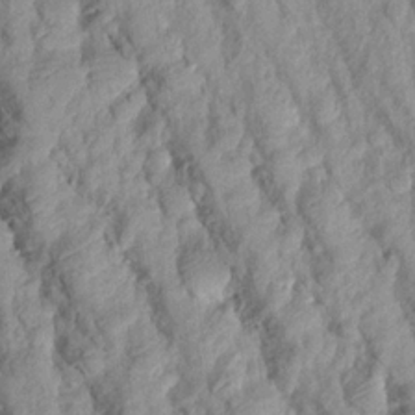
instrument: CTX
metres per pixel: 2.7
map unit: Aa
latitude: 17.7261
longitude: -146.5546
